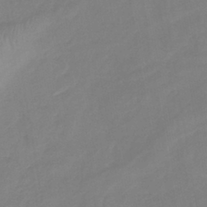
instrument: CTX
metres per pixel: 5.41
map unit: lHb
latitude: -40.8786
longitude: 77.5399
